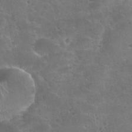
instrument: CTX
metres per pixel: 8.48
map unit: Nhu
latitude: 31.0270
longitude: -53.4616
